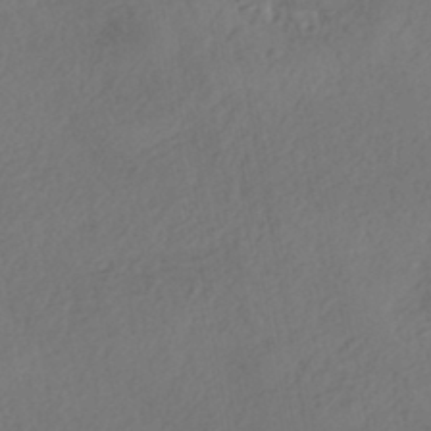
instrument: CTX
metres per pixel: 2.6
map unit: eHh
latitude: -42.9163
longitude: 120.7463
